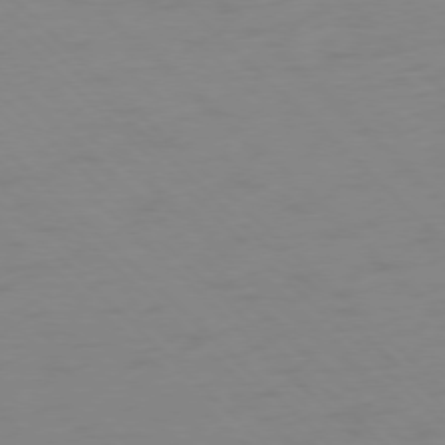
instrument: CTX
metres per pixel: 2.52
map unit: Ap
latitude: -77.2376
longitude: -77.9150
